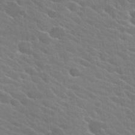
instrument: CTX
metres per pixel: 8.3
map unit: Hto
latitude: 24.8946
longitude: -40.7057
